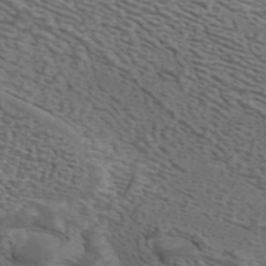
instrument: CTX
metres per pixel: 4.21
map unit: ANa
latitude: 44.4034
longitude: 28.7841
